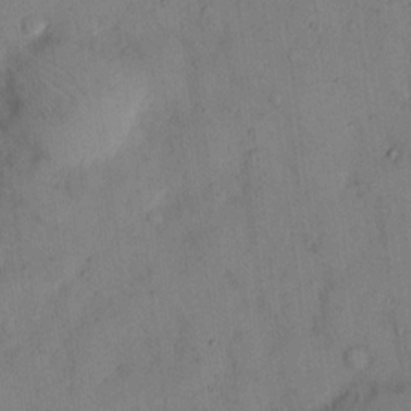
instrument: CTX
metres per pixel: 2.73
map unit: eHh
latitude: 12.9514
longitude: -62.7247
